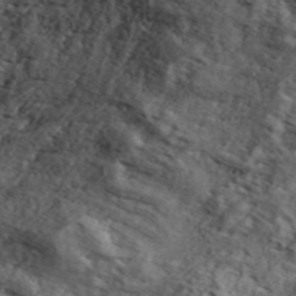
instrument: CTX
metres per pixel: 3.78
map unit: ANa
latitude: 49.4804
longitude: -81.5560
